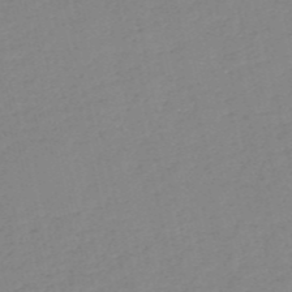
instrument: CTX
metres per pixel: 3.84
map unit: HNb
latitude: -54.0472
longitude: -39.1781
